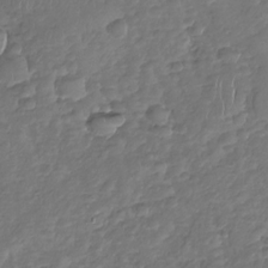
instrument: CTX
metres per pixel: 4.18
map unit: Nhu
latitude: -30.4251
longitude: -61.4993
